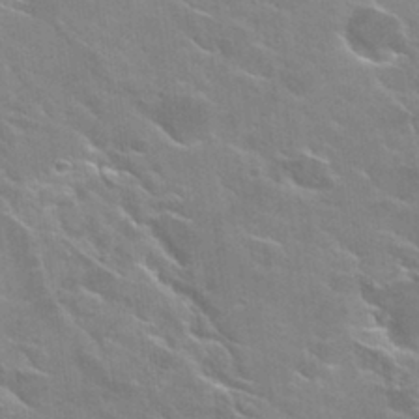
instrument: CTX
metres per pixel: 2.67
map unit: Hto
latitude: 29.7260
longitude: -43.4238
